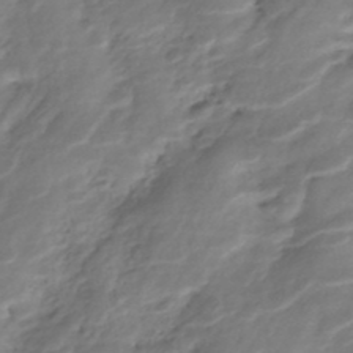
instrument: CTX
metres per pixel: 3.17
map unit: Nhe
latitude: -48.2740
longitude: -172.3845
